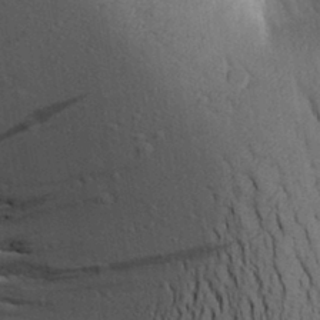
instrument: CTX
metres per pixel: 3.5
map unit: Aa
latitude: 25.6504
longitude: -148.5357
